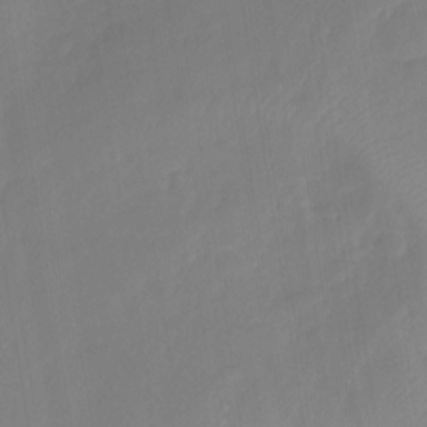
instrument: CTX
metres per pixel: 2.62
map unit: Hto
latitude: -8.7652
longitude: -46.8002
